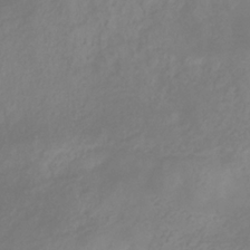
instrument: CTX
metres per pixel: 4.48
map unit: HNhu
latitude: -29.4643
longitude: 67.6722
